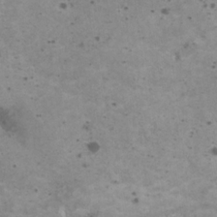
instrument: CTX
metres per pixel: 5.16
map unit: HNhu
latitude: 1.5371
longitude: 3.0297
